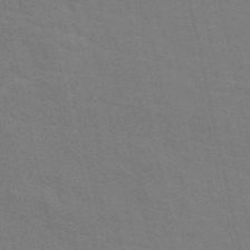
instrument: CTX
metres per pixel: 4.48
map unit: eAb
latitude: 50.9702
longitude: 112.3684
